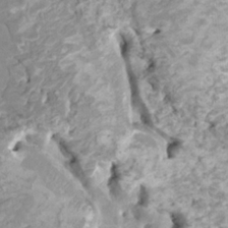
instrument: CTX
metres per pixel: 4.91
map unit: HNhu
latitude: 3.8016
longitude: -3.0269
